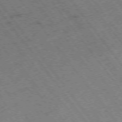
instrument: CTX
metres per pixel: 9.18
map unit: Hpe
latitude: -75.1620
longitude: -18.8758
